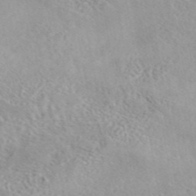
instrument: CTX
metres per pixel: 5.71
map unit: eAb
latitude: 44.4412
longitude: 115.3698
